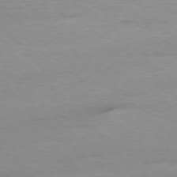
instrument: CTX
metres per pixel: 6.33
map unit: Ap
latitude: -77.1998
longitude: -88.5168
